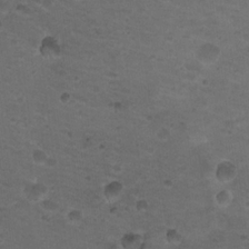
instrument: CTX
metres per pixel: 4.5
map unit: Nhu
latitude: 18.1011
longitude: -32.8947
